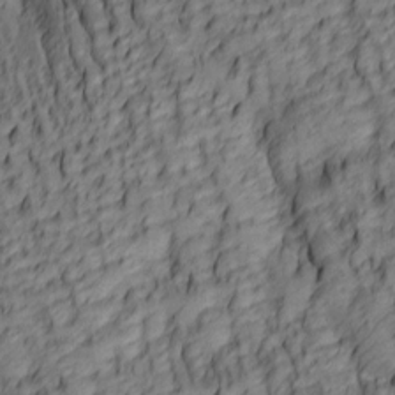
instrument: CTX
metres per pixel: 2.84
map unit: lAa
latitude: 5.8016
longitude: -116.3278
